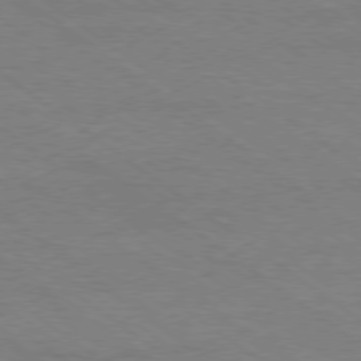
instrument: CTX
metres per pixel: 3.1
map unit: Ap
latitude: -79.1998
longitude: -83.1592
